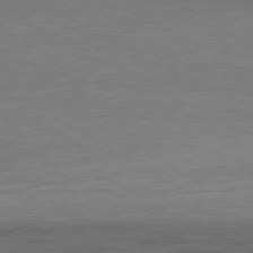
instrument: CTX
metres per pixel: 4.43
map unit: Hpe
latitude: -82.5951
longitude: 10.4818
